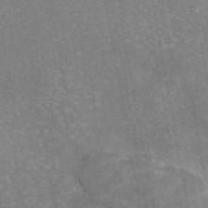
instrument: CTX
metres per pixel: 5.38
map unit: eAb
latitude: 46.1200
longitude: 105.8044
